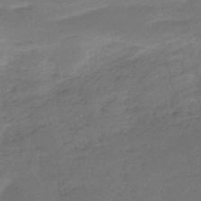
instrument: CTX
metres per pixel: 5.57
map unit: HNb
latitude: -51.1242
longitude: -41.5371
